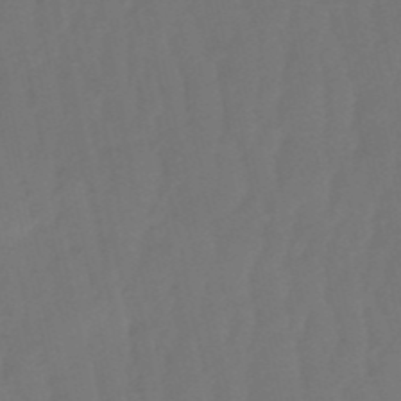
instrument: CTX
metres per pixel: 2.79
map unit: eHb
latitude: -50.9353
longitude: 77.4076
